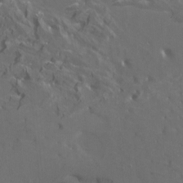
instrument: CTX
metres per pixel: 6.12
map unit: Nhu
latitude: -7.9367
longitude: -75.0081
